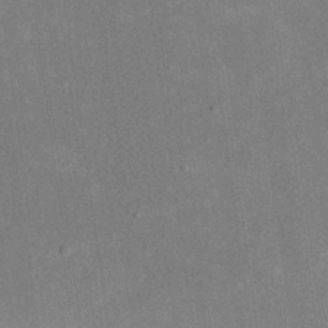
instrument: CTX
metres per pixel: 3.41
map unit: eHh
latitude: 19.9150
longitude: -70.9136
